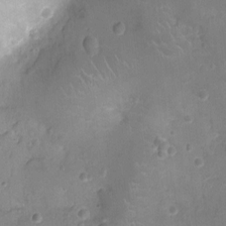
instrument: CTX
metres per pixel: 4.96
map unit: Ht
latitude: -3.5399
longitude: -19.3859
